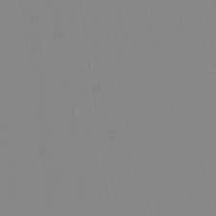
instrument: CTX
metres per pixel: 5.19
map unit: Aa
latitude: 32.6302
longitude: -142.7246
